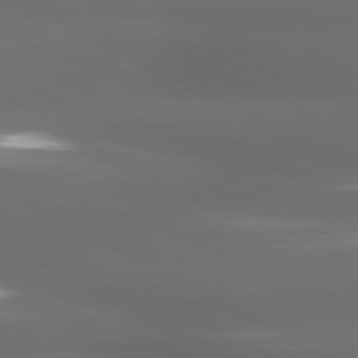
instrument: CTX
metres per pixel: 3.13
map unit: lApd
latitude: 80.5546
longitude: -139.7639
